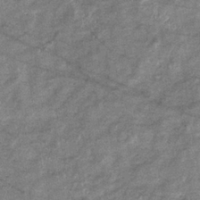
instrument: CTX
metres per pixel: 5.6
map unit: eHb
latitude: -35.9178
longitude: 74.3873
